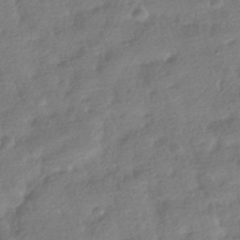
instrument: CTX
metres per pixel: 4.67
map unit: HNhu
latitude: -41.0486
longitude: 98.4251
